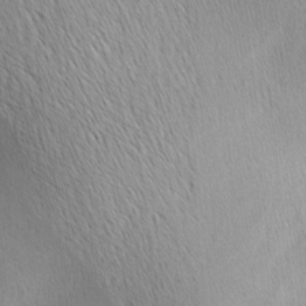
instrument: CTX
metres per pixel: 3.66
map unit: Ave
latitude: 1.8016
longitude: -114.7813
